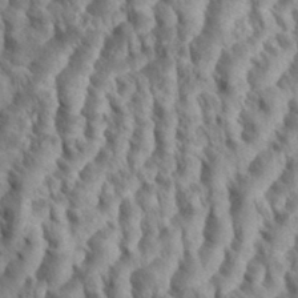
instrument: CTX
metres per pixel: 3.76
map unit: eHh
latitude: 35.0269
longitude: -138.2145
